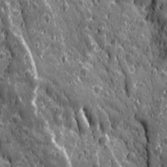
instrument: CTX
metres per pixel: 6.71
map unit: Ave
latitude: 12.3845
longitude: -104.5735
